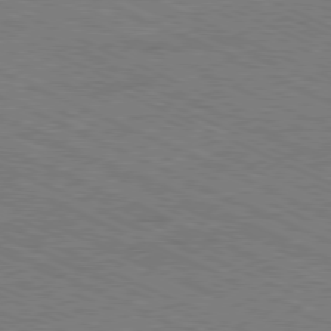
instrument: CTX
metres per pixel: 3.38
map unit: Ap
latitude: -80.8219
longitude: -75.9717
